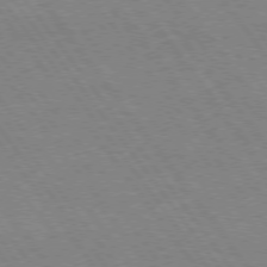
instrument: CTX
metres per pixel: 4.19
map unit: Hpe
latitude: 74.4790
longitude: -141.4804
